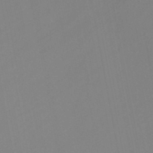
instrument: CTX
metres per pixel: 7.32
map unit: lHb
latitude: -46.0661
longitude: 75.4266
